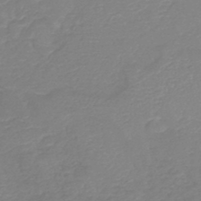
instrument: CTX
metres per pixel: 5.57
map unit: lHb
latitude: -45.3321
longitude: 79.0675
